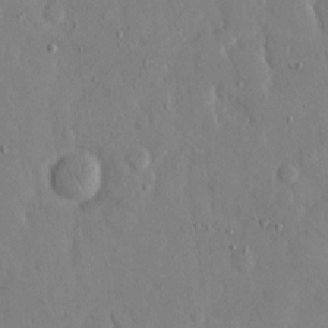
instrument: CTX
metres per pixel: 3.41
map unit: eHh
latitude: 12.8569
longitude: -69.6883
